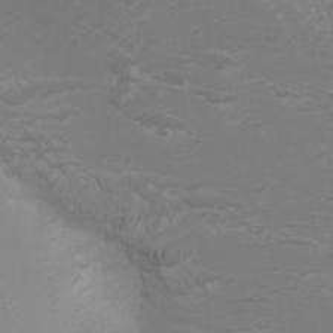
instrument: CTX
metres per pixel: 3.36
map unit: Nhu
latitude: -5.0675
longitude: -73.0270
